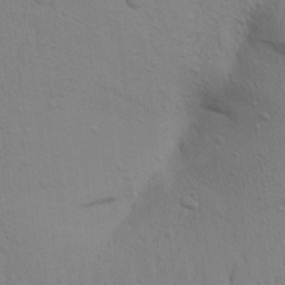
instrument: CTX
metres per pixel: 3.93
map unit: Aa
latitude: 22.5546
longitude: -148.4790
